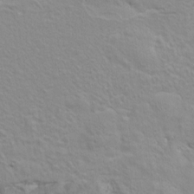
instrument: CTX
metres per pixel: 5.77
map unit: Hto
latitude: 7.4426
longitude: -31.2348
